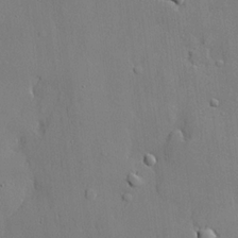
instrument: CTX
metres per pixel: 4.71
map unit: lHvf
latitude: 21.8584
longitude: 145.1431
